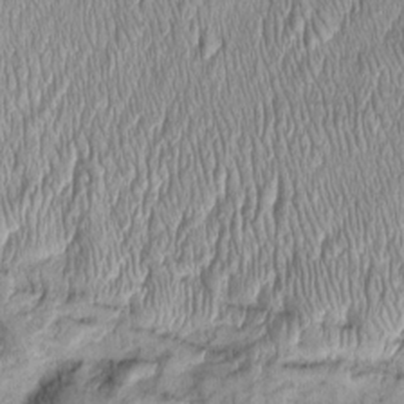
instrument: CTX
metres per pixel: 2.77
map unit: Htu
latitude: -4.9163
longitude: 158.8597
